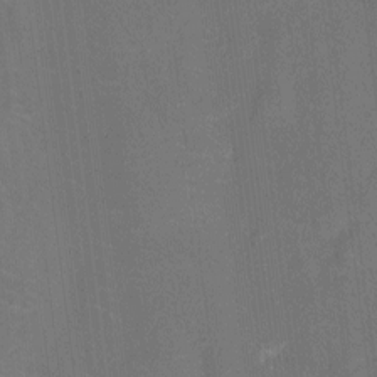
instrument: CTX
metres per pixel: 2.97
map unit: Nhu
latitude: -14.0661
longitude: -24.2522
